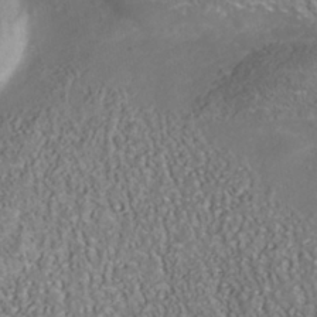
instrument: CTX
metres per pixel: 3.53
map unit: Nhu
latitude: -40.5763
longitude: -85.3104
